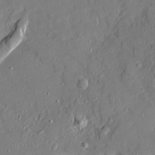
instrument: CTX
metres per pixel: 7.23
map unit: Ave
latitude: 20.5924
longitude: -129.0269
